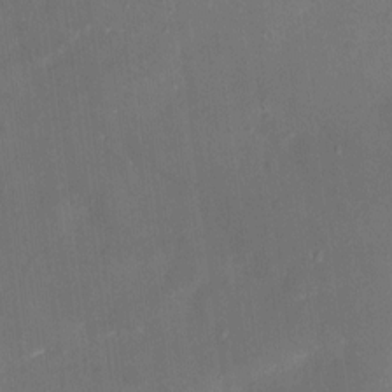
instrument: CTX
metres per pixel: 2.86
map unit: eHh
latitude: 4.4601
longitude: -69.3671
